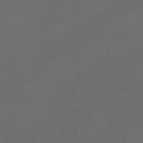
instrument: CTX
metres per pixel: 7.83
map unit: lHb
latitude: -47.1242
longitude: 63.1620
